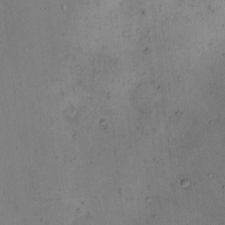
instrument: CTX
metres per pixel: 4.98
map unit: eHh
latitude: 0.0255
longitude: 17.1998
